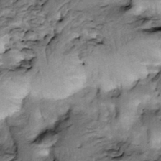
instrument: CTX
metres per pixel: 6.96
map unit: Htu
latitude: -3.6532
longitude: 150.4251
